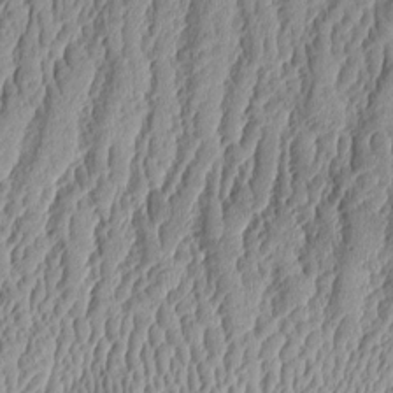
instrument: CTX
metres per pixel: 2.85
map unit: Aa
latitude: 9.8395
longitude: -129.1592
